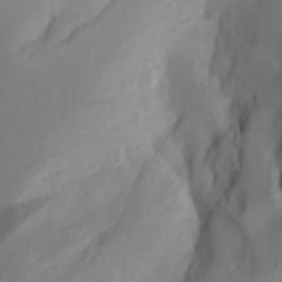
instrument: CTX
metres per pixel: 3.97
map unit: Aa
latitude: 20.8002
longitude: -144.9136
